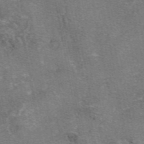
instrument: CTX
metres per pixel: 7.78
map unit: eAb
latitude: 46.9892
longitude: 103.8233
